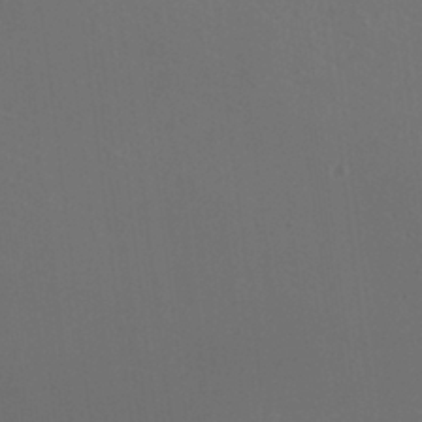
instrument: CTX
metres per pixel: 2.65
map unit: HNhu
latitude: 1.4237
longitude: -1.6127
